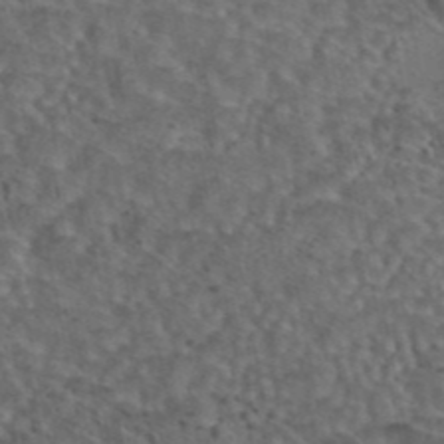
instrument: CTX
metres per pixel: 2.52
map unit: eAb
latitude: 43.6316
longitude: 104.5384
